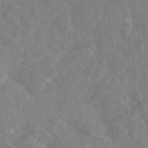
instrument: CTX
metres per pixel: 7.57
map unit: eAb
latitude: 45.4804
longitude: 127.3509
